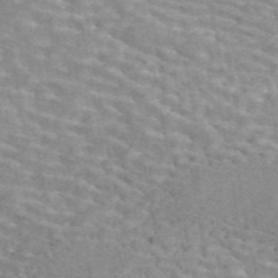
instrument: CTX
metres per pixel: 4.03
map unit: ANa
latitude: 45.4048
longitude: 30.1606
